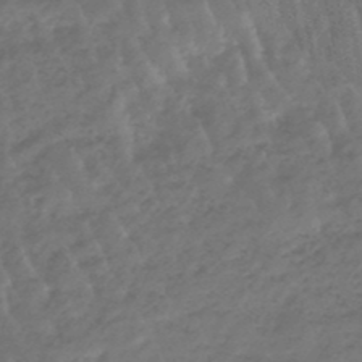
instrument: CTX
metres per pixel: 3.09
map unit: lHb
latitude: -47.5210
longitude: 76.7085
